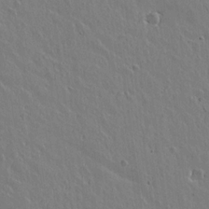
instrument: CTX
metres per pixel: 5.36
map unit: lAvf
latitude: 15.2348
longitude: -125.9717
